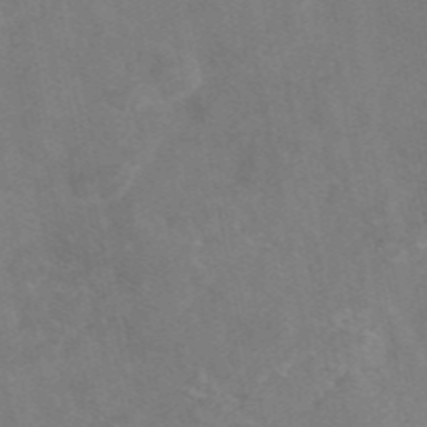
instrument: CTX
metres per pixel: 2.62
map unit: eAb
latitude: 45.9150
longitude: 120.3495
